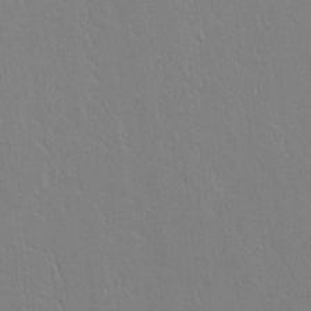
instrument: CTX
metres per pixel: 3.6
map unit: lAvf
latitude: 8.5357
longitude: 168.7652
